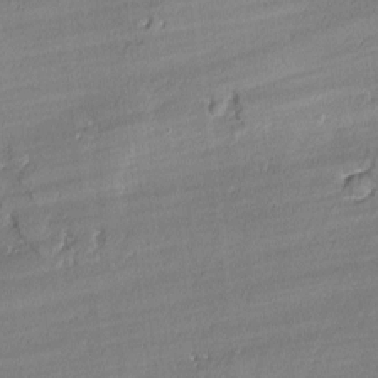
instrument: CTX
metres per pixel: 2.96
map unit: lAvf
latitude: -2.0661
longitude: -108.4601
